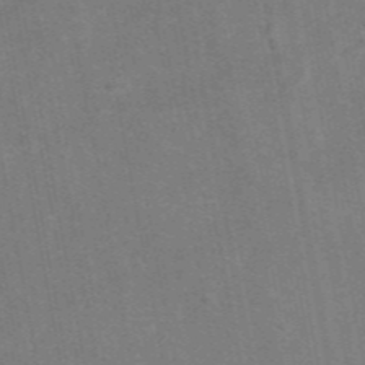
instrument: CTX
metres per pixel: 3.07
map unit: eAb
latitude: 47.0837
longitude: 116.8219
